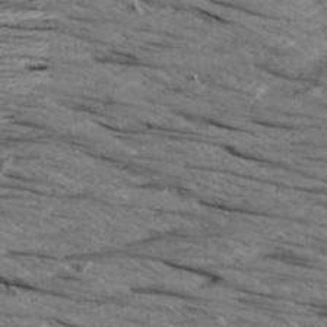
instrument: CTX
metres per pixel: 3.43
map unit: Aa
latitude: 8.6491
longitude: -139.1781
